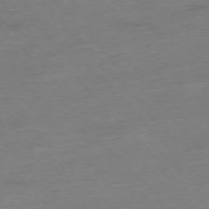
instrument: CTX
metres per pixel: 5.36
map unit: Hpe
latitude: -77.1809
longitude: -14.5357
